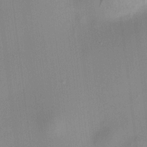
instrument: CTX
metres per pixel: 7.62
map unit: HNhu
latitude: 8.6680
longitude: 13.1620
